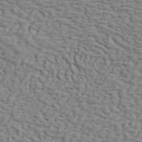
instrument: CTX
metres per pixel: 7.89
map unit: ANa
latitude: 45.8583
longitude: -84.1200
